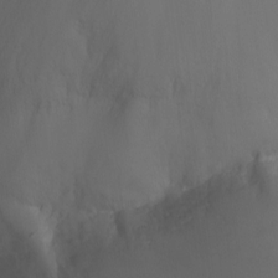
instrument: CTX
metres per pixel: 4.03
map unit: Aa
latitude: -13.4643
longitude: -67.5938
